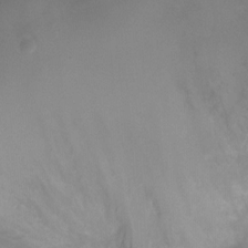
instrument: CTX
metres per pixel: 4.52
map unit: Ht
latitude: -10.0283
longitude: -20.0822
